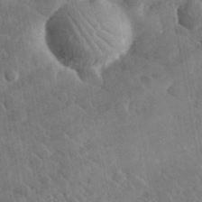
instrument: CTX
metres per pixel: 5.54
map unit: lHvf
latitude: 34.4223
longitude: -86.4979
